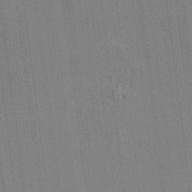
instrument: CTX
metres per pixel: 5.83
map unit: HNhu
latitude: 8.0444
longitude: 15.8423
